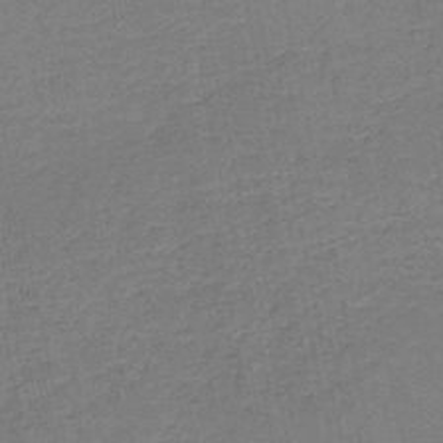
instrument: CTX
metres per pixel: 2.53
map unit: HNb
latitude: -50.4818
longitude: -48.8002
